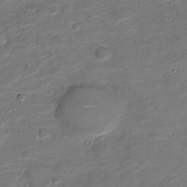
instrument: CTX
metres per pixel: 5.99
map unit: Nve
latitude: -20.0661
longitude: 103.3132
